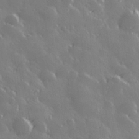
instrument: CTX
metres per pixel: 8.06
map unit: Hve
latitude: 28.7813
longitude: 146.6896
